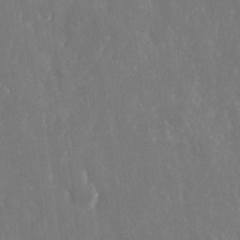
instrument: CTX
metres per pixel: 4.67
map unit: eHh
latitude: 15.1215
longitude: -72.8569
